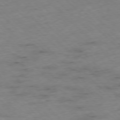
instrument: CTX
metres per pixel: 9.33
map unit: Hpe
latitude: -77.3510
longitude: -16.4979
